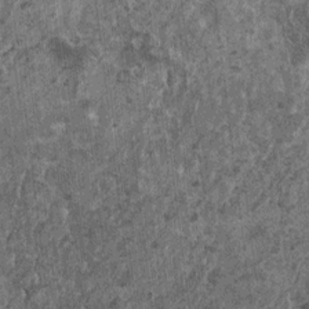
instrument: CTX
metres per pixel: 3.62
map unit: HNhu
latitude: 0.5734
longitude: 5.1809
